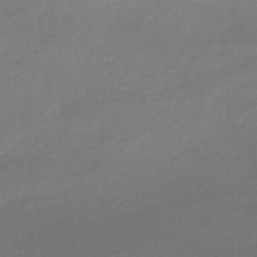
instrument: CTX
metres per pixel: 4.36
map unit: lHb
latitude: -37.7855
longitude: 72.1228
